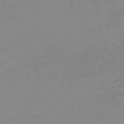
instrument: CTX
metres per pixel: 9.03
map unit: HNb
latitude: -49.8423
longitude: -38.7435
